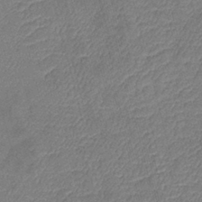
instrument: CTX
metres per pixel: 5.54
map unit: eHb
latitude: -39.8234
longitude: 76.1039
